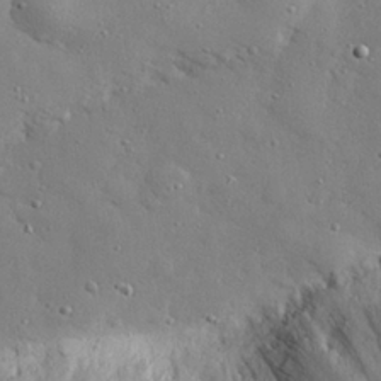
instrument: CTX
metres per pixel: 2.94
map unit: eHh
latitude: 28.4223
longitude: -78.2712
